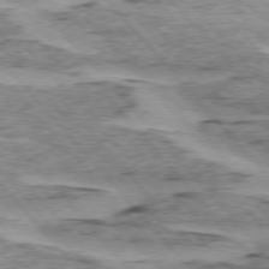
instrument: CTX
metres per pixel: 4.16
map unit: lApd
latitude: 75.2726
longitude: -77.8961
